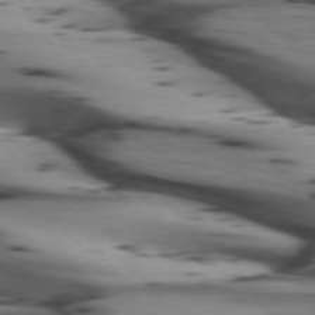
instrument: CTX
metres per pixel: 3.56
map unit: lApd
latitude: 74.2523
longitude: -65.0080
